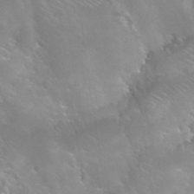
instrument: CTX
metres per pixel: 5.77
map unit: Hto
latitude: 28.2711
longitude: -40.3845
